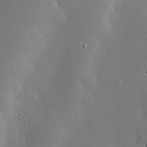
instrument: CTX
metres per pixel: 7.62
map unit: eHh
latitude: 23.9906
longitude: -91.2726
